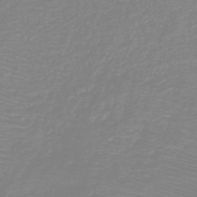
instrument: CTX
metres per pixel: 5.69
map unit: HNb
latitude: -45.5966
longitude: -45.1403
